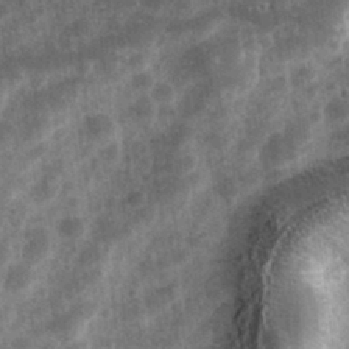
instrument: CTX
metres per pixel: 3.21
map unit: Hve
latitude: 32.8758
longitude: 151.1053
